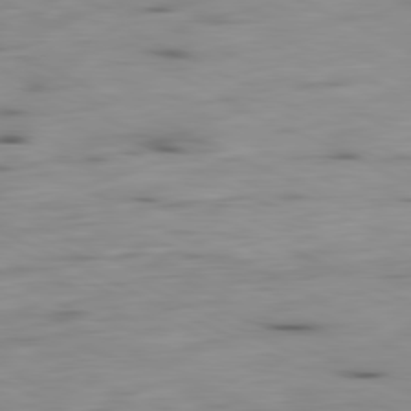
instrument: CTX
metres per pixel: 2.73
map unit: Ap
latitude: -81.1998
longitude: -69.3293
